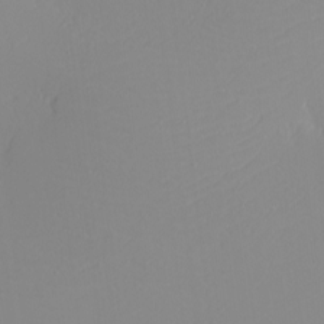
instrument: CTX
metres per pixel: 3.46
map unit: eHh
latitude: -4.3873
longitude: -82.5356
